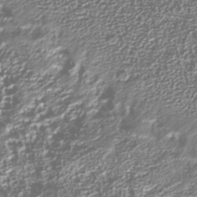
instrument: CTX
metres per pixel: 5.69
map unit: Nhu
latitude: -40.1039
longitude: -83.7827
